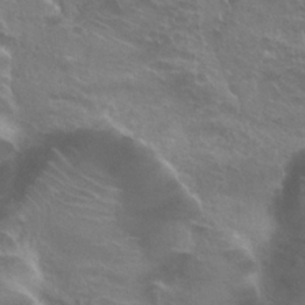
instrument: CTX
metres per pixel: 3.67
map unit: Hto
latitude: 25.1781
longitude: -38.4601
